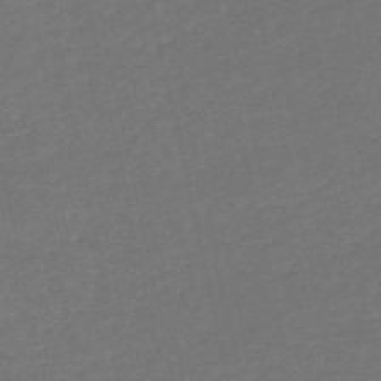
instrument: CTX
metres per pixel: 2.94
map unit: HNb
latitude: -53.2753
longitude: -51.0458
